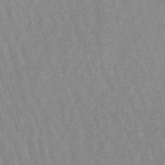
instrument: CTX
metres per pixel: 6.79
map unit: lHb
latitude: -48.0094
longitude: 79.1242
